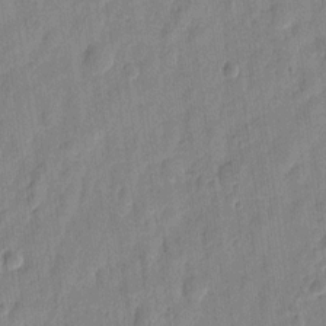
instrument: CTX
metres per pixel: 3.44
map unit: eHh
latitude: 7.7827
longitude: -74.1578
